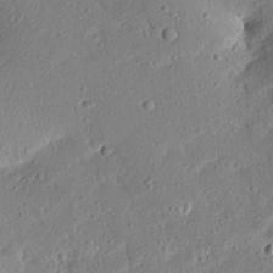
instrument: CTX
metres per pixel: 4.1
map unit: Aa
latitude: 12.6869
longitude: -140.7246
